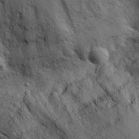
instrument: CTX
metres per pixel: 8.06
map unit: eHh
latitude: 27.6694
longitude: -75.8017
